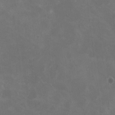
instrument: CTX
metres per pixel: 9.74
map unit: HNhu
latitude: 0.7435
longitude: -1.1970
